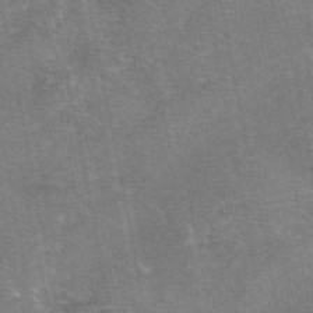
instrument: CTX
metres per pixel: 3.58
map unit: eAb
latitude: 47.0648
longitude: 103.7289
